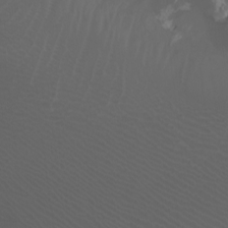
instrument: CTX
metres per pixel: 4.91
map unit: Nhu
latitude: -4.6329
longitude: -72.9892
